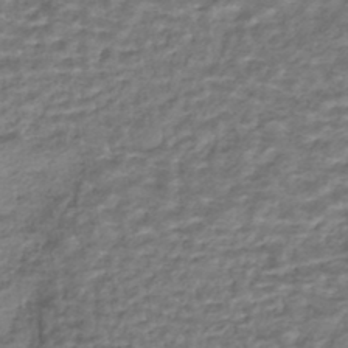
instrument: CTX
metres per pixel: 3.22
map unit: HNhu
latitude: -44.2551
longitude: 102.1417
